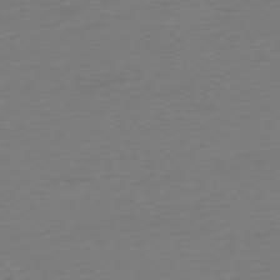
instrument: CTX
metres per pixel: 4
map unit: Ap
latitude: -75.8423
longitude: -71.5371
